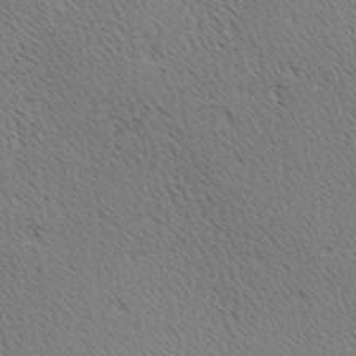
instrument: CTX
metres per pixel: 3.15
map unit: Hve
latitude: 3.0269
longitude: -124.8758
